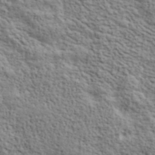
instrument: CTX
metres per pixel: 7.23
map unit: lHvf
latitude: 39.8772
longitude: -88.9325
